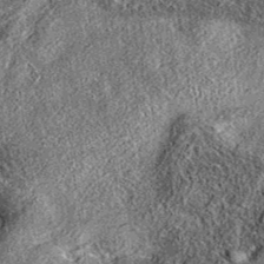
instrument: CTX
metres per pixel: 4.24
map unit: eAb
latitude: 36.7624
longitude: 109.2565
